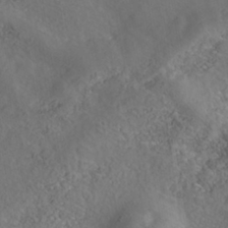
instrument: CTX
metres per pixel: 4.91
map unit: Nhe
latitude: -40.6329
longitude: -99.7260
